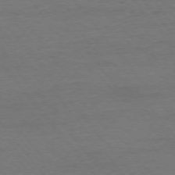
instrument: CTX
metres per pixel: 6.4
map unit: Ap
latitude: -76.2739
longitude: -88.9892
